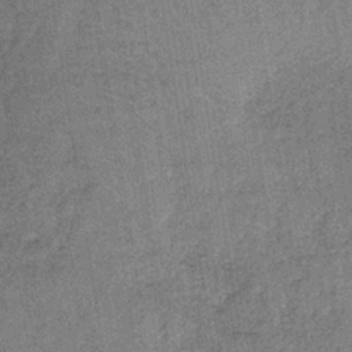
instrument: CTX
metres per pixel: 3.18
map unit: lHb
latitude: -35.8611
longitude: 64.3495
